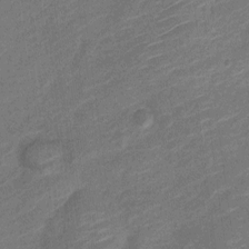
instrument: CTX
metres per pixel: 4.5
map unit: Nve
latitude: -19.0486
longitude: 108.7463
